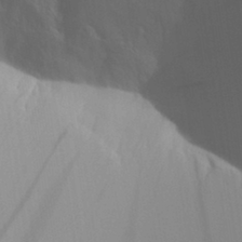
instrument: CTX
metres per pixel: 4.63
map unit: Aa
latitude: 31.3104
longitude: -140.4034
